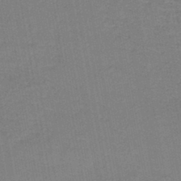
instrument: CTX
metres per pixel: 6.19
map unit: HNb
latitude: -44.6707
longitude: 52.1794
